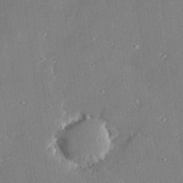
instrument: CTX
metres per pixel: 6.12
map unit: Hve
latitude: 28.3278
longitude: -93.6127
